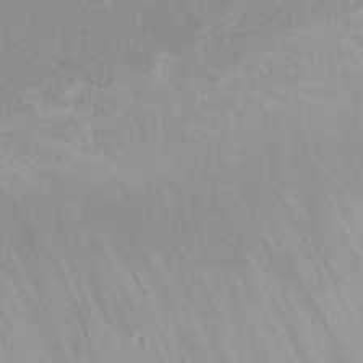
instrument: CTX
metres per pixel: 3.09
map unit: Ht
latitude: -0.5007
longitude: -45.0080
